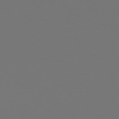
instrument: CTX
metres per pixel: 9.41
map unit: Hpe
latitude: 77.8961
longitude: -166.4601
